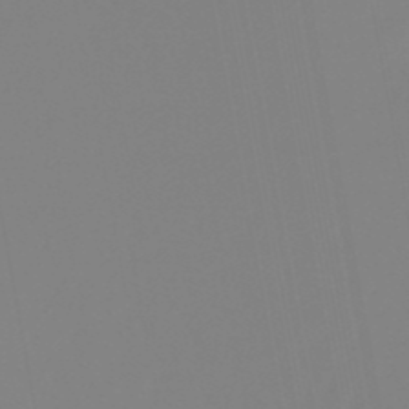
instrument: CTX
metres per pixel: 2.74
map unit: lHb
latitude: -49.5966
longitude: 74.7841
